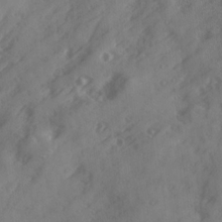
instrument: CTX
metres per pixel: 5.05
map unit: Ave
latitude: 18.6868
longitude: -131.4049
